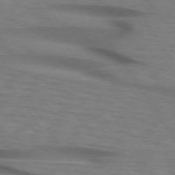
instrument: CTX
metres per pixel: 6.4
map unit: lApd
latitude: 74.1200
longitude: -77.2159
